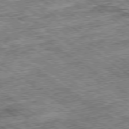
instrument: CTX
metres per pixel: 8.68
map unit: Ap
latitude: -79.7855
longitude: -75.8772
